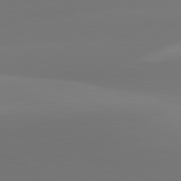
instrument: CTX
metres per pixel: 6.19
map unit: lApd
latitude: 81.4615
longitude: 128.9164
